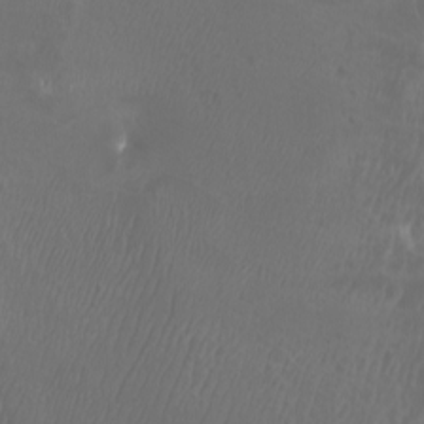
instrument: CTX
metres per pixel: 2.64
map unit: Nhu
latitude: -5.2565
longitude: -74.6679
